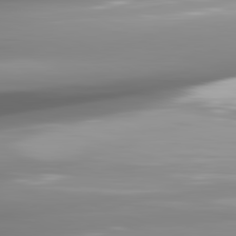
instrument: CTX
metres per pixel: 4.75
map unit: lApd
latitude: 82.3656
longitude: -143.9528
